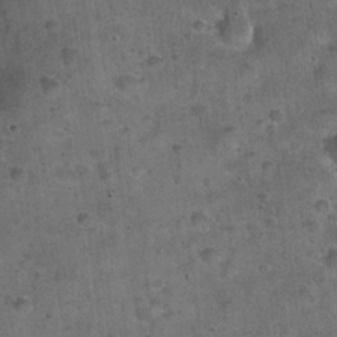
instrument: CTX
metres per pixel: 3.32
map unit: Hto
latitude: 22.4979
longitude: -52.8947
